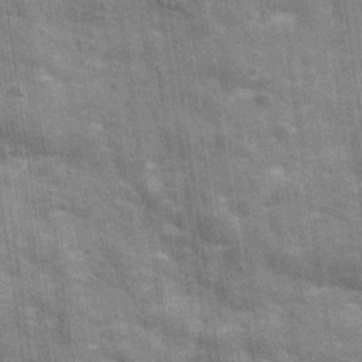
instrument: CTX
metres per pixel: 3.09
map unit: Hve
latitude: -30.5196
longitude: 93.4643
